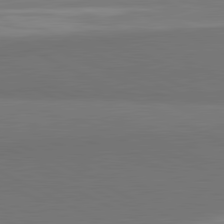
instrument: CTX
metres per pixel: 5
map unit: lApd
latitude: 81.8394
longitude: 158.7652
